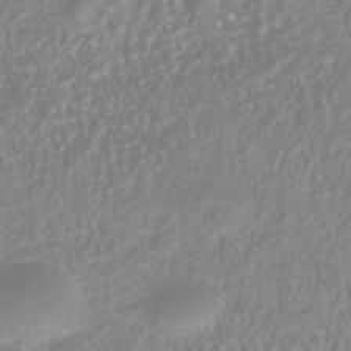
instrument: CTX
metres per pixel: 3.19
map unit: Nhu
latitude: -41.0486
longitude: -84.5168
